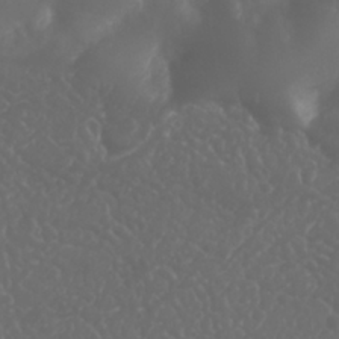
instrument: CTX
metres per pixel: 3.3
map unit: Nhu
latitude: 26.2523
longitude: -63.9906
